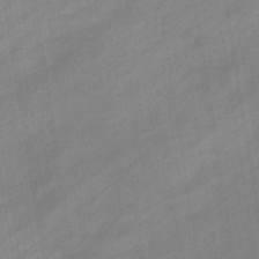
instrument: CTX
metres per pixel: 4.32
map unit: eHb
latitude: -37.1998
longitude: 79.3887
